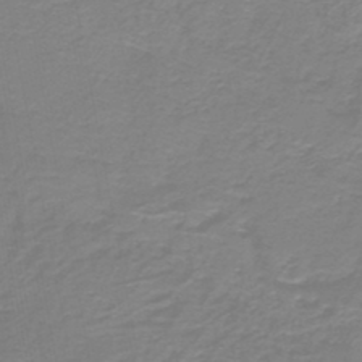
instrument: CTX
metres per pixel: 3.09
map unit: HNb
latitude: -45.8233
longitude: 52.6518
